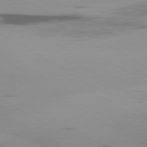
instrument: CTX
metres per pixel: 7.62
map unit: Ap
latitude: -79.8233
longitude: -63.3671
